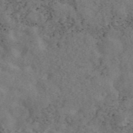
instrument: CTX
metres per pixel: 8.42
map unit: ANa
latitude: 45.0458
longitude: 45.8045
